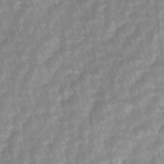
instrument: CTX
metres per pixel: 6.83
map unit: lAvf
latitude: -1.5588
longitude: -113.7827
